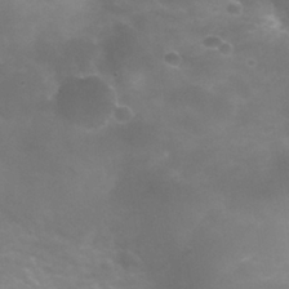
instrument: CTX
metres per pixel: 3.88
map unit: Nhu
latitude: 25.7071
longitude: -53.1214
